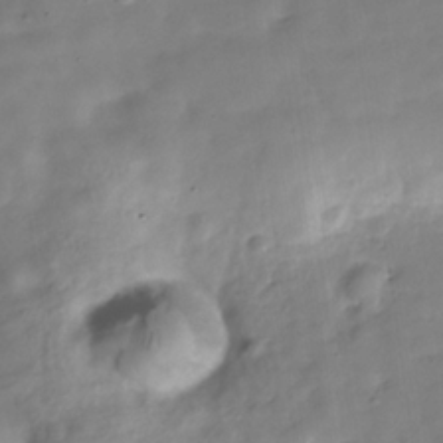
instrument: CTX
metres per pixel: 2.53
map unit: Hve
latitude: -30.9541
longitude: 92.8030
